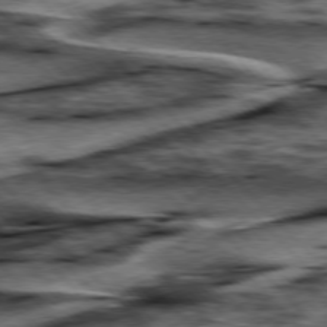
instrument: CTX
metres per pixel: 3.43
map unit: lApd
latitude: 76.5734
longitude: -70.8002
